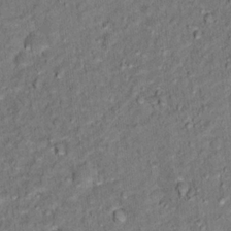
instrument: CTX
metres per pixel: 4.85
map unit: Hto
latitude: 15.7828
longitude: -36.4601
